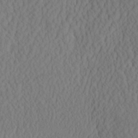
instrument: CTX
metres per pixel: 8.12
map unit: eHh
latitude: -2.9919
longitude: 16.6708
